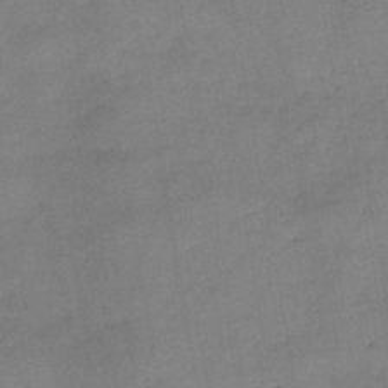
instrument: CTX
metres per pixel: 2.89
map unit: HNb
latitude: -46.7463
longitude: -37.8772
